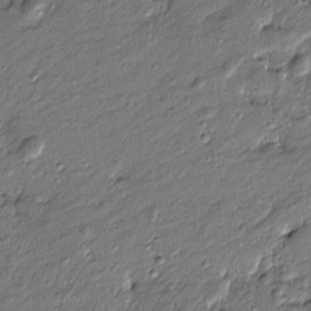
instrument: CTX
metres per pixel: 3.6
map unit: Htu
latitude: -7.6910
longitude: 177.3699
